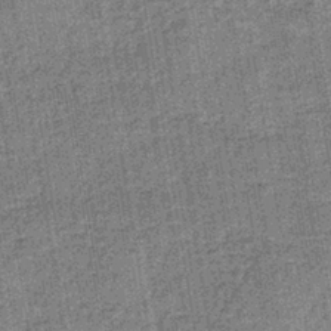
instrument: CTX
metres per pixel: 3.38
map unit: lHb
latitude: -38.4251
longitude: 64.3495
